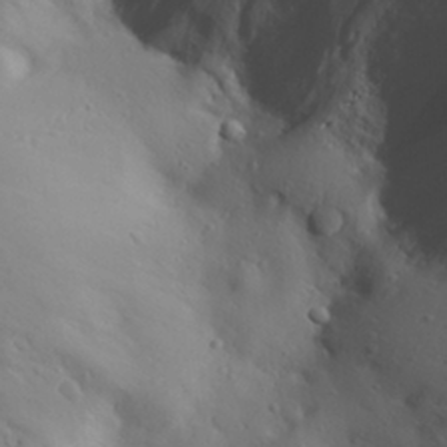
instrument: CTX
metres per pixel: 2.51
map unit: Aa
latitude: 30.6869
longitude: -142.7624
